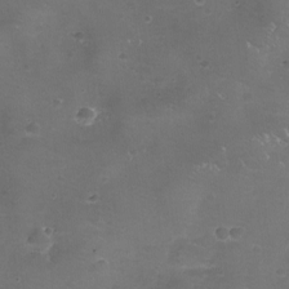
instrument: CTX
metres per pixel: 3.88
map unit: eHh
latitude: -11.7667
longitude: -61.2915
